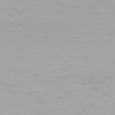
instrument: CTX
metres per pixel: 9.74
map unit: Hpe
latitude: 77.7827
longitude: -133.0458
